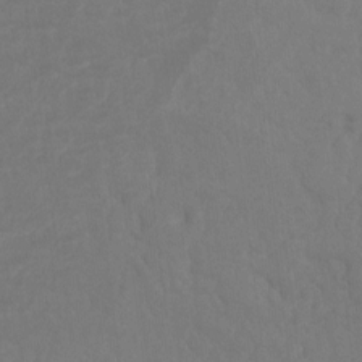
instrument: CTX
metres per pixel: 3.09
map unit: Hto
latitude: -8.4062
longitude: -43.9339
